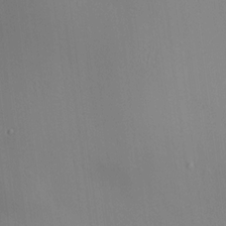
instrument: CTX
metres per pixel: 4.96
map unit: HNhu
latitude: 12.5924
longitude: 11.7289
